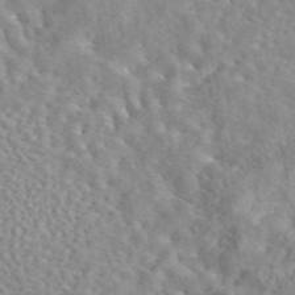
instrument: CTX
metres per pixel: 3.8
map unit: eAb
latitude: 44.8191
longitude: 112.6519
